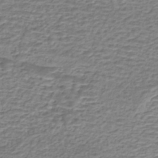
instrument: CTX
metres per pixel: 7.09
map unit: eHh
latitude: -43.6154
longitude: 120.2550
